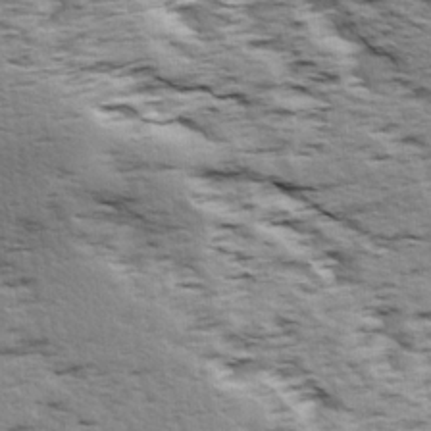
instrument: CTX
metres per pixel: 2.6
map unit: Ave
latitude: 14.7247
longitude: -104.4601
